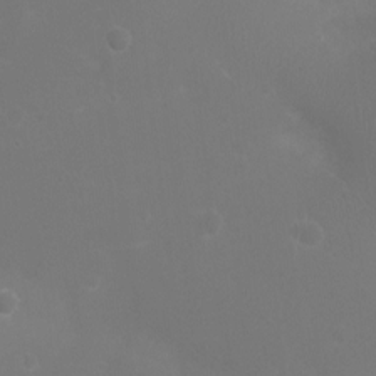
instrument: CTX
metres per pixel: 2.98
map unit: Ht
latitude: -3.5399
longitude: -18.9136
